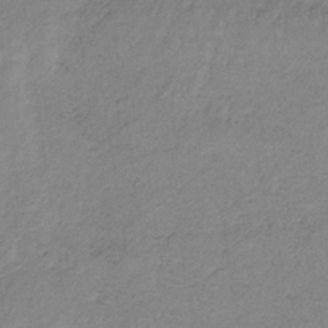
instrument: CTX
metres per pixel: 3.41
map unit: HNb
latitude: -34.4440
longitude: 58.6518
